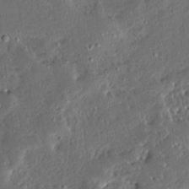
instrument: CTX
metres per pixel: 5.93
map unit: Ave
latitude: 14.1011
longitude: -138.2145
